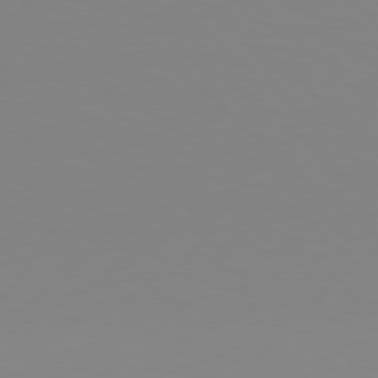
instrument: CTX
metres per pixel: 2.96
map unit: Hpe
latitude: 77.5371
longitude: -133.1592
